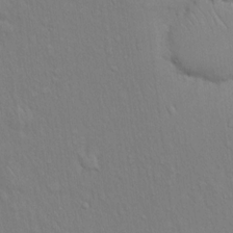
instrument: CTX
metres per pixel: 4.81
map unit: eHh
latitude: 16.3845
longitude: -62.5924
